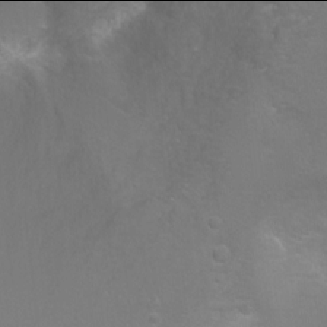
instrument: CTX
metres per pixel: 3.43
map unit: Ht
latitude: -6.0094
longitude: -34.8569
